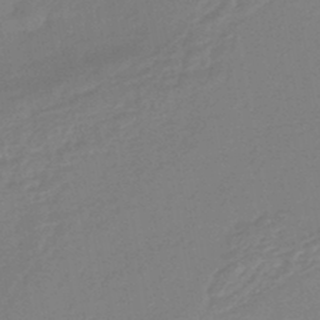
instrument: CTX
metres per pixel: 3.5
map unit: eHb
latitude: -44.8408
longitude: 90.0094
